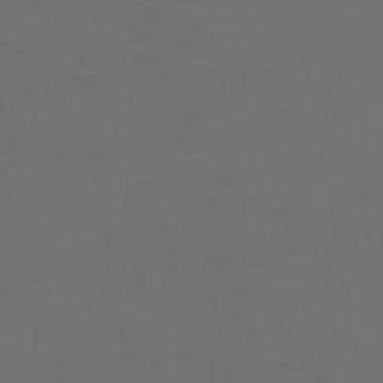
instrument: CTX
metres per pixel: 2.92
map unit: HNb
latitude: -50.1795
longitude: -46.1011
